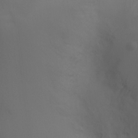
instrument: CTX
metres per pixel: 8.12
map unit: Ht
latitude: 0.6490
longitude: -20.8947
